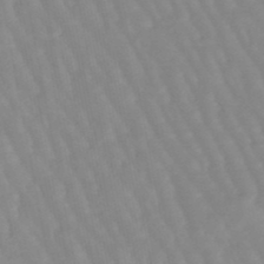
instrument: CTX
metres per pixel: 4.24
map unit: lHb
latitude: -48.2173
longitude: 77.3510
